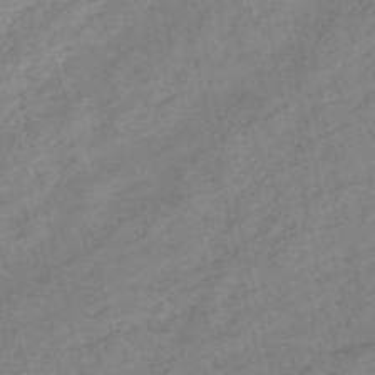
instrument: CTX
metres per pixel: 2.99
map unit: HNb
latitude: -53.0864
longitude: -41.9717
